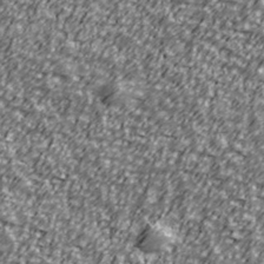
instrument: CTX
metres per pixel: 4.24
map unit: Ave
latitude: 41.3103
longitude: -113.5938
